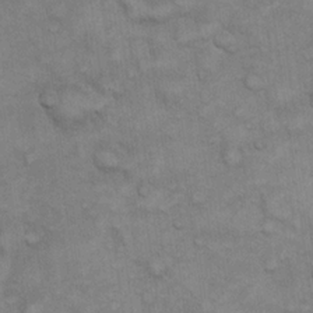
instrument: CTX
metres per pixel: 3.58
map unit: eHh
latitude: 22.1767
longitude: -59.4238
